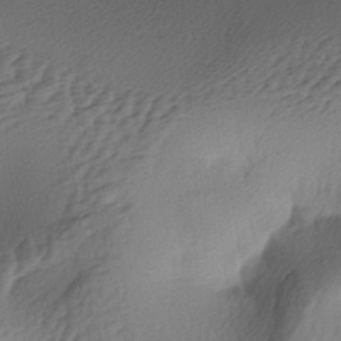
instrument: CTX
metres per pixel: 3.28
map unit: lAa
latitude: -4.4440
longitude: -123.6694
